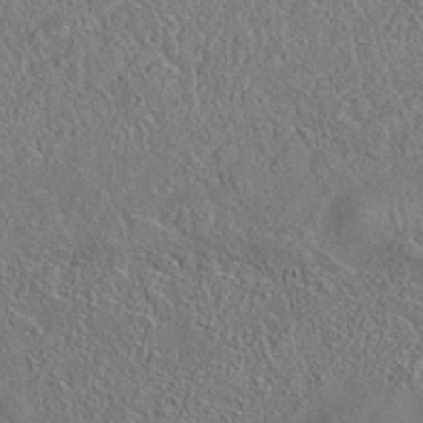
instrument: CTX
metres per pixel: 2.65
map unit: eAb
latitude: 35.5938
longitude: 111.5210
